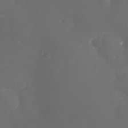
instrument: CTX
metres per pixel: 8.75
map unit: Nhu
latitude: 25.8961
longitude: -63.8584
